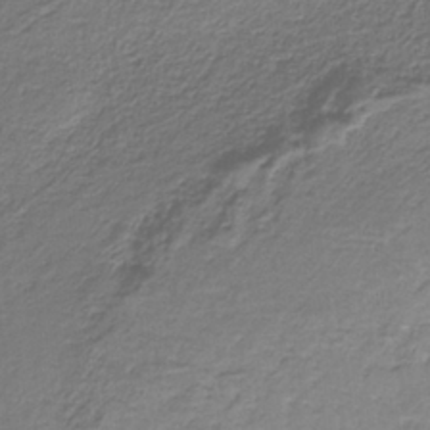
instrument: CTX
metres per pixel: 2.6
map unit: HNb
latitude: -35.0864
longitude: 57.8989
